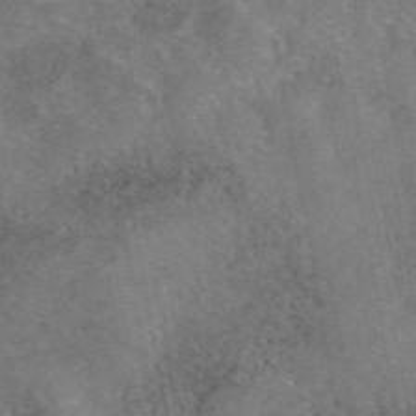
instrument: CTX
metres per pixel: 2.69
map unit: eAb
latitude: 46.7436
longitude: 106.4818
